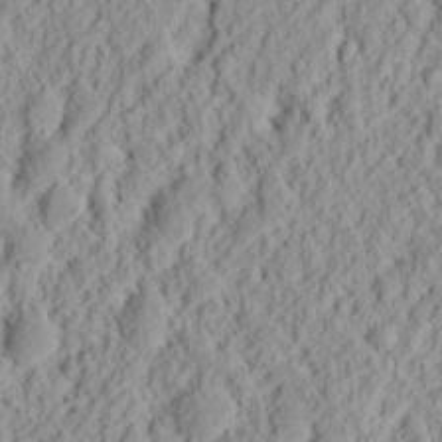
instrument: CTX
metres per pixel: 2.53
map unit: Ht
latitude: 12.5168
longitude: -73.9906
